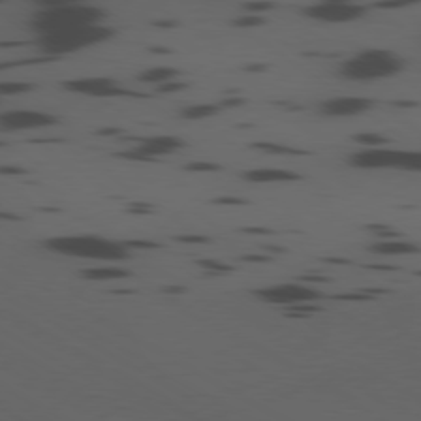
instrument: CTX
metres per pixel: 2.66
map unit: Ap
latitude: -79.6155
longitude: -63.2159
